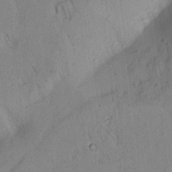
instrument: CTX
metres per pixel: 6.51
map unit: Aa
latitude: 19.4426
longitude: -147.4994
